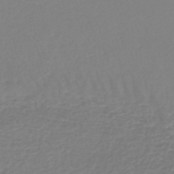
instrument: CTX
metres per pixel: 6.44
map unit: lHb
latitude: -45.6911
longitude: 62.3495
